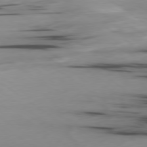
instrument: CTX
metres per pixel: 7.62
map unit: Ap
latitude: -79.8422
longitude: -62.9892
